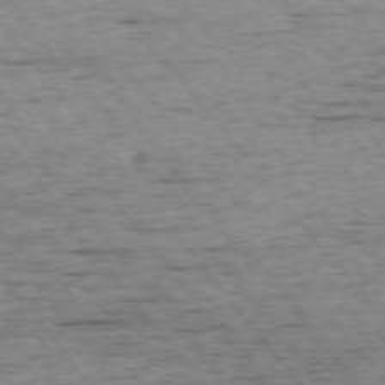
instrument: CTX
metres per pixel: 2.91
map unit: Ap
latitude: -75.0676
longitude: -90.7057
